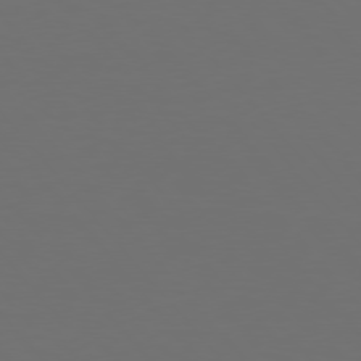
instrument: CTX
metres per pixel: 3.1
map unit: Hpe
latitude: 76.5545
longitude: -169.4805
